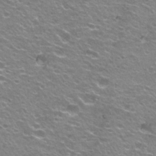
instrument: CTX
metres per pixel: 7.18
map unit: Hto
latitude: 23.0080
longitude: -32.3467
